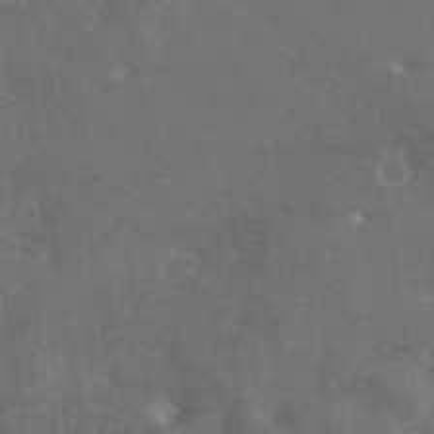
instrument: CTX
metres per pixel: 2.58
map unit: eAb
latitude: 45.7449
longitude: 114.8030
